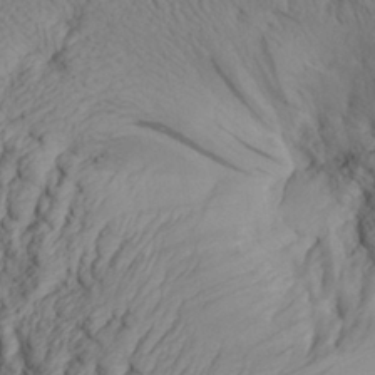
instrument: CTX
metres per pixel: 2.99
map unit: Aa
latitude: 30.2901
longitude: -134.1200
